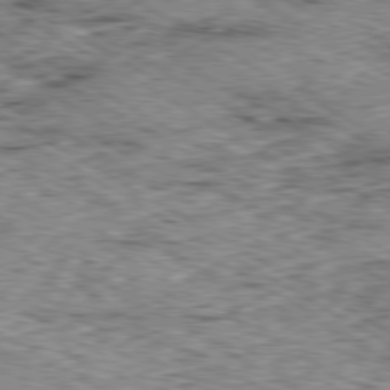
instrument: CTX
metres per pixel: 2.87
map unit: Ap
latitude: -80.4062
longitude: -48.9514
